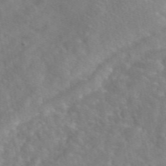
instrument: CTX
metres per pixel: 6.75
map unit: eAb
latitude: 48.4979
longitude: 117.9556
